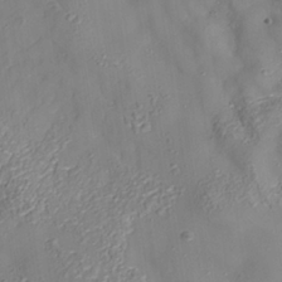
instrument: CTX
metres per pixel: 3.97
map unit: Nhe
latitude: -37.3887
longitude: 138.5196
